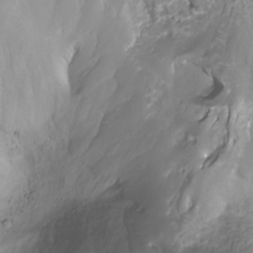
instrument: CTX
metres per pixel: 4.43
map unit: Ht
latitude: -0.9542
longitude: -18.7435
